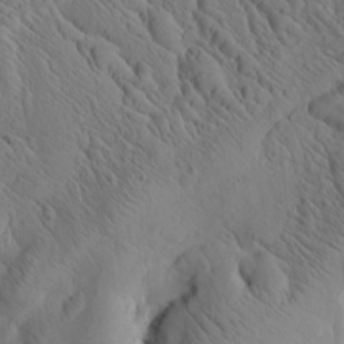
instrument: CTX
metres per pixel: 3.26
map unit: Htu
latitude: -3.0297
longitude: 169.4265
